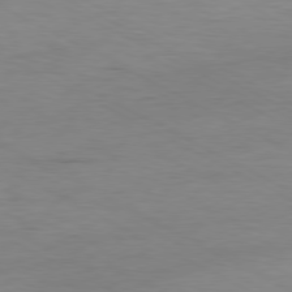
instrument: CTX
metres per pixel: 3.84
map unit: Ap
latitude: -80.2929
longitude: -83.2537
